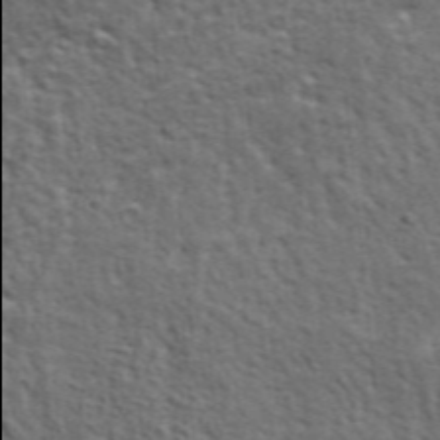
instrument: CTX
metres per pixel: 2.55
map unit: ANa
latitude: 43.8961
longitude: -85.9906
